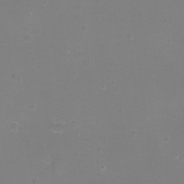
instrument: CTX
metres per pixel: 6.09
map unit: eHh
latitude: -12.1417
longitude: -60.3845
